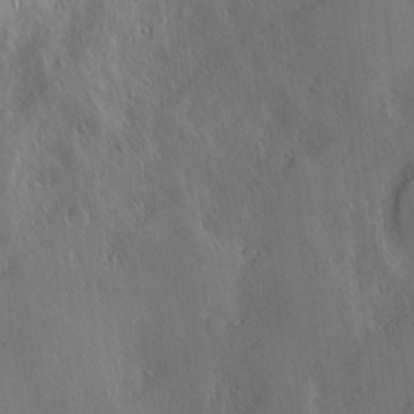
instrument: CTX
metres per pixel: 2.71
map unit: Nve
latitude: -9.8044
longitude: 173.5399
